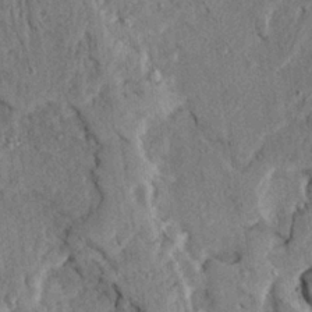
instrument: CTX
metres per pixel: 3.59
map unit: Ave
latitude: 23.7072
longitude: -133.2159
